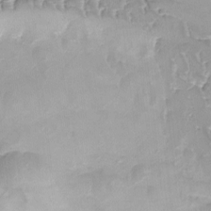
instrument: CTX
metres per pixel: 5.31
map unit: Ave
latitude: -9.1053
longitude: -122.4601
